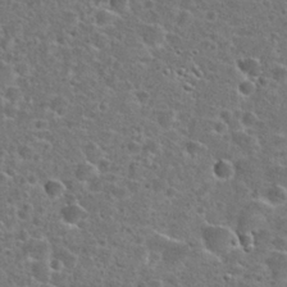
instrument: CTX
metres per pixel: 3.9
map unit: Hto
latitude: 24.0822
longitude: -46.8569
